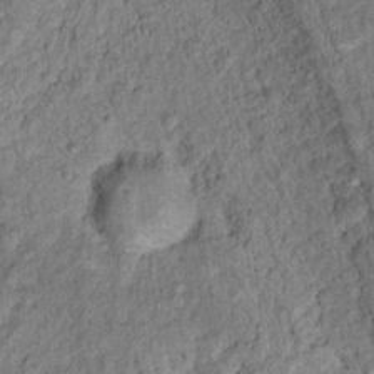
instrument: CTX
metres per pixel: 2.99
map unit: Nhu
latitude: 16.3089
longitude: -31.2915
